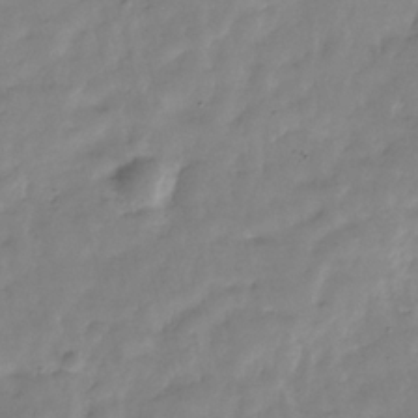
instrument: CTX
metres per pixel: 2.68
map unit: Hve
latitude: -30.8408
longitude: 91.5210
